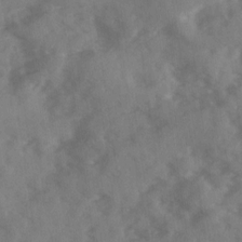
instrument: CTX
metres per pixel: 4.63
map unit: Ave
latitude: 18.3278
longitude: -131.1215
